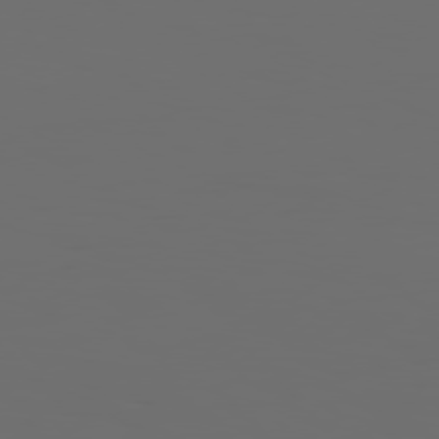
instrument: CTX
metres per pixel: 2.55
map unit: Hpe
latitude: 76.7624
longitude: -140.3845
